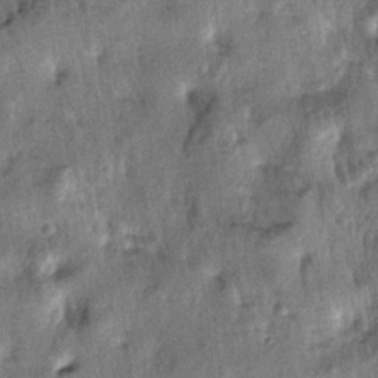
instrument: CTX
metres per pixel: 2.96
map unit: lAa
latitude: -5.3131
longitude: -125.0647
